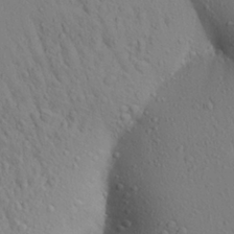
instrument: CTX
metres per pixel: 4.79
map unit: Aa
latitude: 26.2145
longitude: -148.2523
